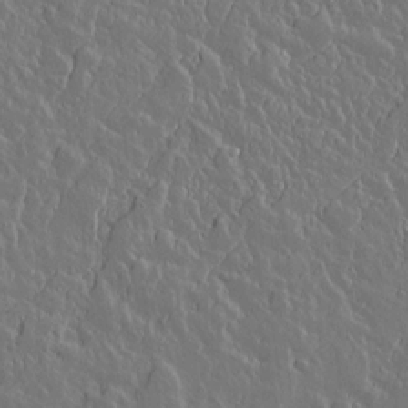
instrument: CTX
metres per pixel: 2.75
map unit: lAvf
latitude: 14.8758
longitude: -127.7072
